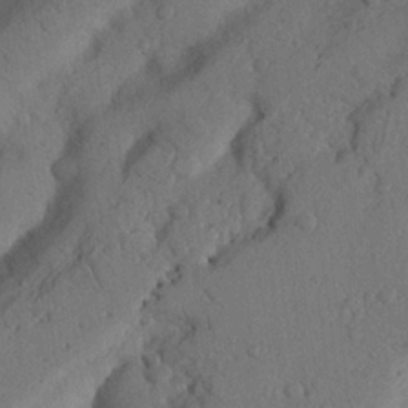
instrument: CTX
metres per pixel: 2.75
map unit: Nhu
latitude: 21.3671
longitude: -75.7072
